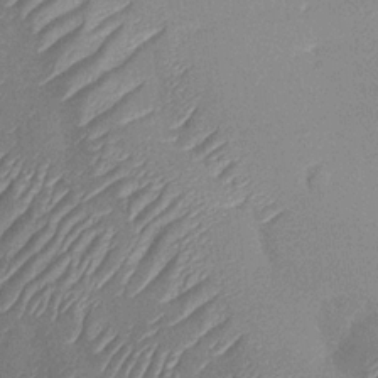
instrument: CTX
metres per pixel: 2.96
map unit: Nhu
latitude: -30.1417
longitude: -60.1766
